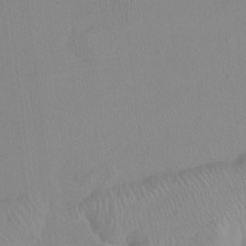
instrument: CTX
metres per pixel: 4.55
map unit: Ht
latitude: -15.3132
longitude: -43.0459
